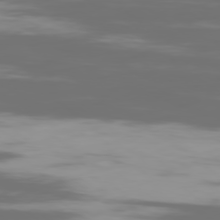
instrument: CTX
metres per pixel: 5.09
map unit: Ap
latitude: -79.5210
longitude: -60.3467
